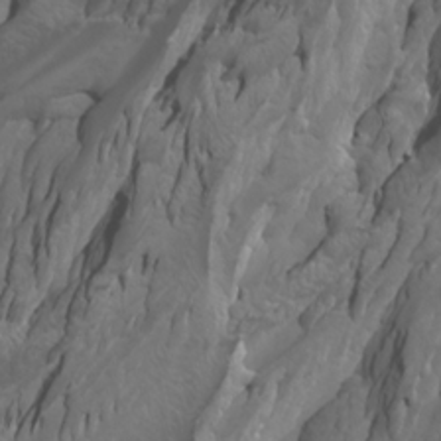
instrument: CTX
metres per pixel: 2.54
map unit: Htu
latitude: -3.7477
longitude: -72.8947
